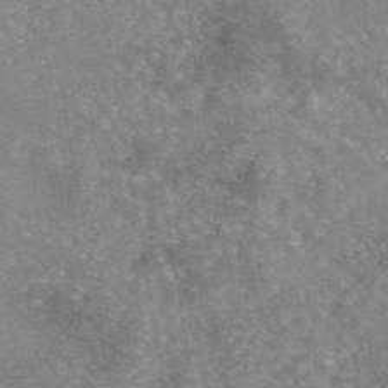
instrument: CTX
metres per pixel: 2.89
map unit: eAb
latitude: 45.8961
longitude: 105.1809
